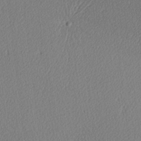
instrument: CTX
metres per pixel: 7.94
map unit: lAa
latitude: -10.3495
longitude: -127.3671
